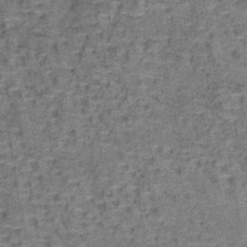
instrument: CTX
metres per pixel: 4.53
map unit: lHb
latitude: -40.4440
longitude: 57.9745
